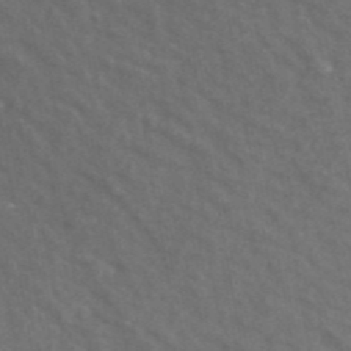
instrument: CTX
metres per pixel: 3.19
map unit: ANa
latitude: 42.2334
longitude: 31.0675
